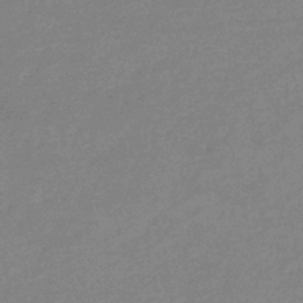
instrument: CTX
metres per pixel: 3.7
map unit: eHb
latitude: -36.9163
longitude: 76.8786
